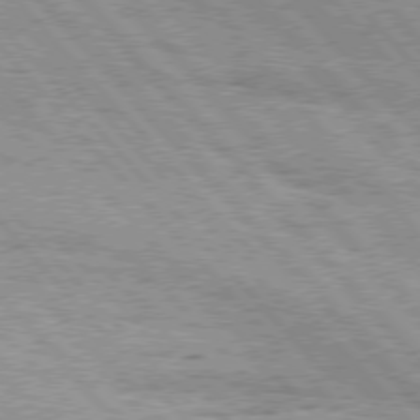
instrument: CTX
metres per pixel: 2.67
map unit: Hpe
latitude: 76.1389
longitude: -150.9891
